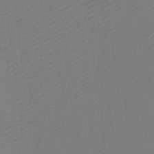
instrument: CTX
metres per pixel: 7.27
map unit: Htu
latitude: -13.0487
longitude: -47.7261
